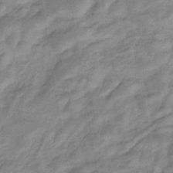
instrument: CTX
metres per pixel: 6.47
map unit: eHb
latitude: -35.4076
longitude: 74.4629
